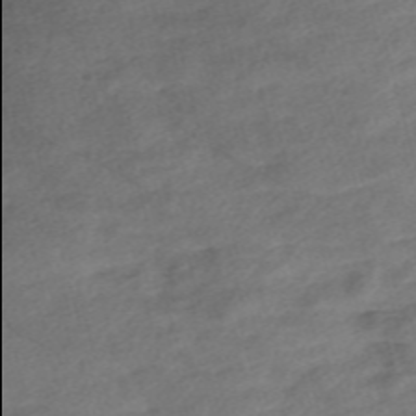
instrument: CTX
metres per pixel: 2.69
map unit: Nve
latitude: -58.1416
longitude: 54.0094
